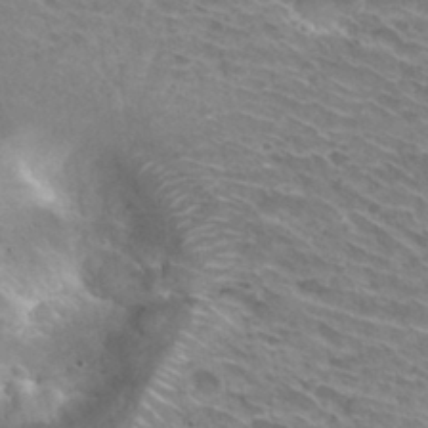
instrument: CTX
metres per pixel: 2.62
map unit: Hto
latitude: 30.3657
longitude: -42.4790
